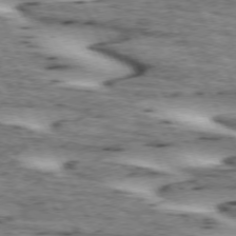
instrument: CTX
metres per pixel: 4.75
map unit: lApd
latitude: 72.7813
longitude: -54.7624
